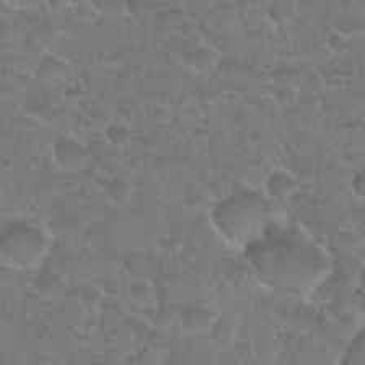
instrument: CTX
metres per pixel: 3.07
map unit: Nhu
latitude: 27.1781
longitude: -52.6302
